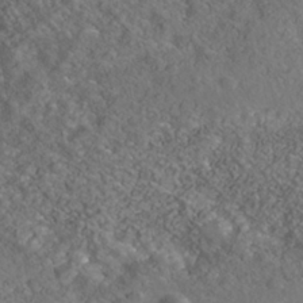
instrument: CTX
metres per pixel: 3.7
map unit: Nhe
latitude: -40.6707
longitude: -99.6504
